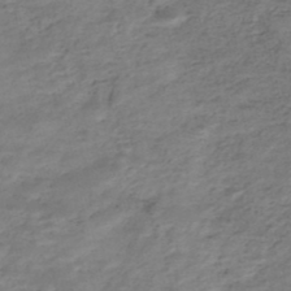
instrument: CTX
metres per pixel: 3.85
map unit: Nhe
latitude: -47.8422
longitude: -171.4237
